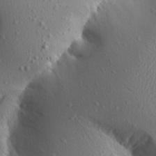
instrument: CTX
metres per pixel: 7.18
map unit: Aa
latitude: 13.8583
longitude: -142.3278
